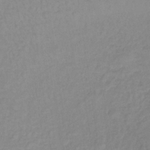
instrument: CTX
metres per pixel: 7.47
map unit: lHb
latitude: -36.4062
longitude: 61.5588
